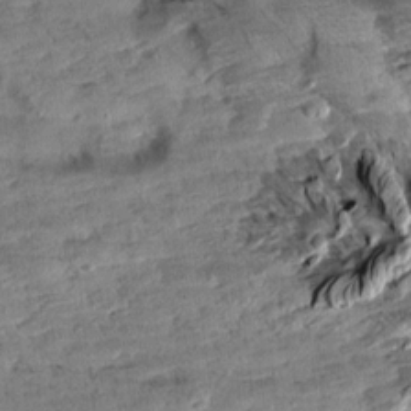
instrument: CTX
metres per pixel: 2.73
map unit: Aa
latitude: 10.6302
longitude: -141.4804
